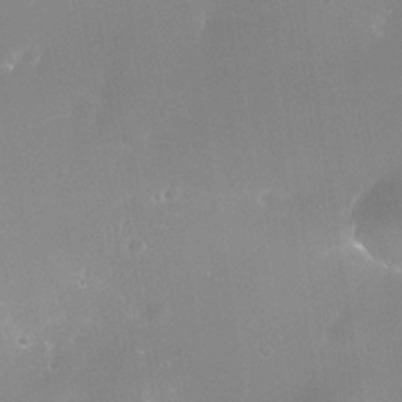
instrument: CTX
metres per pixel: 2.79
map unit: Nhe
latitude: -36.1416
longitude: -118.1011
